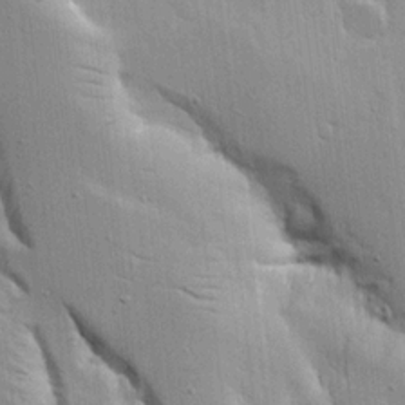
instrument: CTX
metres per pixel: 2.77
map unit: lAvf
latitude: 16.0255
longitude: -125.1970
